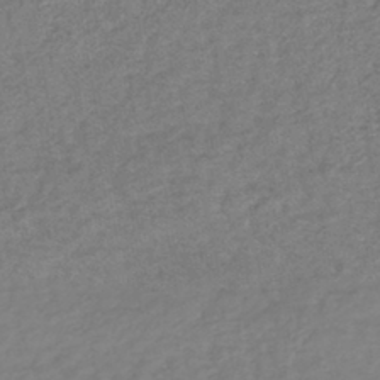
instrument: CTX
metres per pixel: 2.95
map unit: lHb
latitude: -40.9542
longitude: 71.3321
